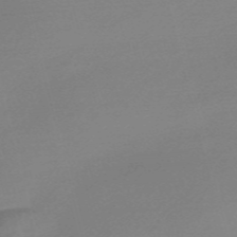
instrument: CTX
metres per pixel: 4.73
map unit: Nve
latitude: -57.1809
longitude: 63.0675
